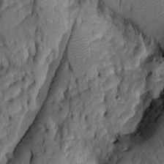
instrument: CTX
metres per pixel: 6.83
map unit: Htu
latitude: -6.6140
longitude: 154.9541
